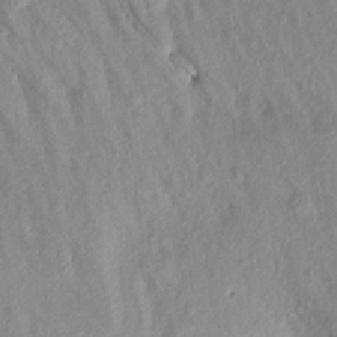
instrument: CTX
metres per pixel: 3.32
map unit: Aa
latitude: 17.4993
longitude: -146.7813
